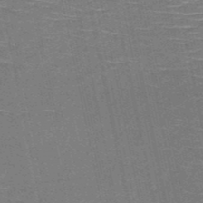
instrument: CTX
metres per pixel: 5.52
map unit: HNb
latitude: -51.3132
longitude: -44.2711
